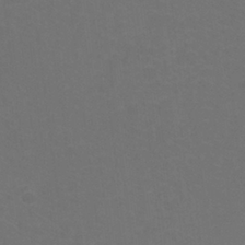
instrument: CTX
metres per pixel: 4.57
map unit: Nhu
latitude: 25.6127
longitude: -53.9150
